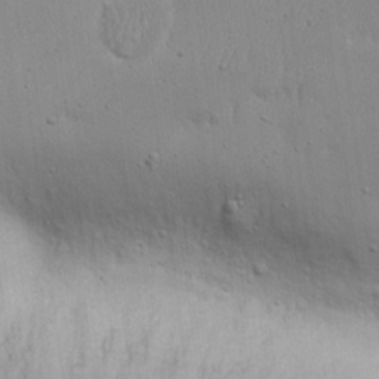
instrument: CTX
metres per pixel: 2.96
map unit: eHh
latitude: 17.9528
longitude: -72.5924
